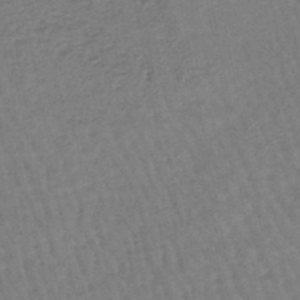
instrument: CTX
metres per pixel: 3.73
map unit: eHb
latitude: -45.4832
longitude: 80.8786
